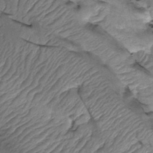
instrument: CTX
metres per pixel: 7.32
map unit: Htu
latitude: -2.1038
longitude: 150.0472
